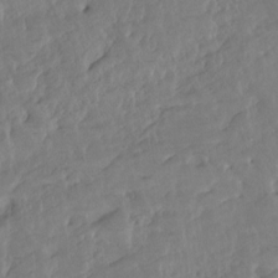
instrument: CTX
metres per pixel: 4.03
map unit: Hto
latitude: -7.6722
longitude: -44.8569
